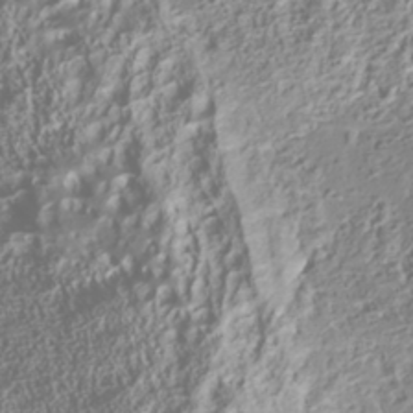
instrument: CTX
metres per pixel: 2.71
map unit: Nhu
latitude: -40.5763
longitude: -86.3278
